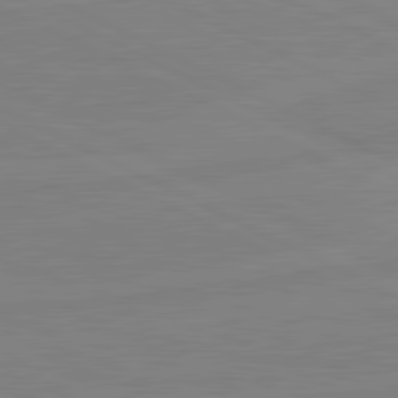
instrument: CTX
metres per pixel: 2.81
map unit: lApd
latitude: 81.4048
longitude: -176.8002
